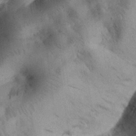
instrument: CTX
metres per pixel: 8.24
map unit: Nhu
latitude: 26.6113
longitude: -71.4426
